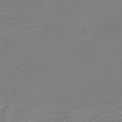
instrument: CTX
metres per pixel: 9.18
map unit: HNb
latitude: -46.6707
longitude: 53.2376
